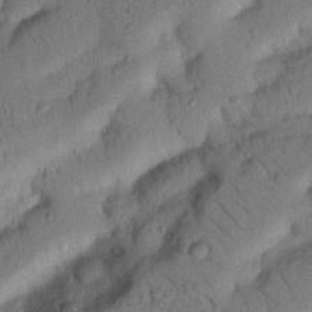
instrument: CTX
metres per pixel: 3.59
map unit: Nhu
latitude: 21.5749
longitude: -75.6694
